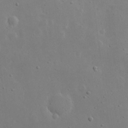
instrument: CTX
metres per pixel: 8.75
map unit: eHh
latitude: 19.1403
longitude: -71.4237
